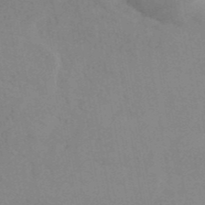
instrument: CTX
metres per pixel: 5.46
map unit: ANa
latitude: 41.6883
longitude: 51.0864
